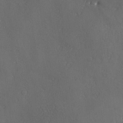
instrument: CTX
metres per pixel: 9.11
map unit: Ave
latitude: -7.0108
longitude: -119.6883
